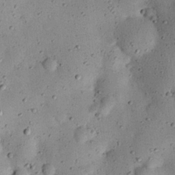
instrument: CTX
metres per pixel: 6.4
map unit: eHh
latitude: 24.5734
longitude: -71.2348
